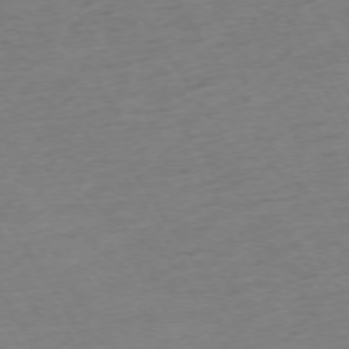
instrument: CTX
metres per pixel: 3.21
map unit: Ap
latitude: -73.6344
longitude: -68.5735
